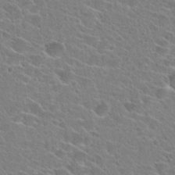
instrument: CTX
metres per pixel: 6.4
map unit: Hto
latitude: 24.6679
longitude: -44.8947
